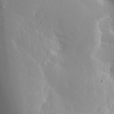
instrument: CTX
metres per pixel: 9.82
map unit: Aa
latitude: 13.7261
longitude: -142.7246
